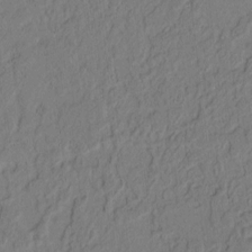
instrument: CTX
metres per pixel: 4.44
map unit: lAvf
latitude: 4.6113
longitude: 165.7856
